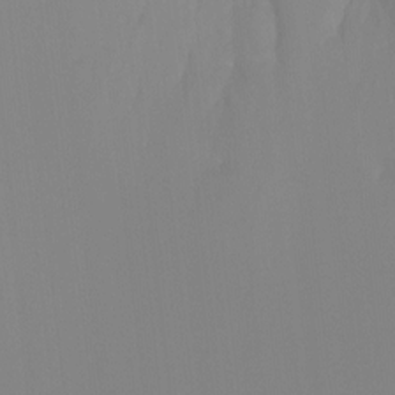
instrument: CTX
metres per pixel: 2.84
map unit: Ht
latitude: -15.3510
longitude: -53.1970
